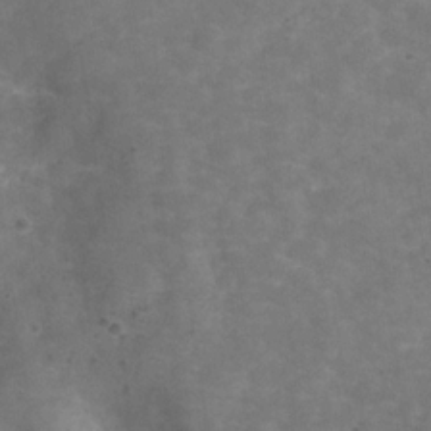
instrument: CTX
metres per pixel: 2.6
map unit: Hve
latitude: -29.9556
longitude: 93.5588
